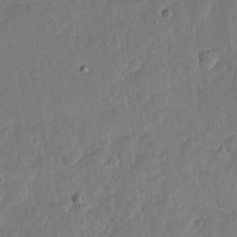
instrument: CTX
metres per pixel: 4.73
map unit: lHvf
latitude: 17.5371
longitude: -117.2726
